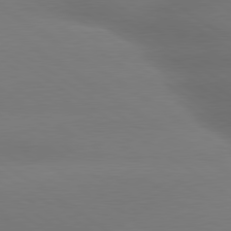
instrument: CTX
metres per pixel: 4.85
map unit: lApd
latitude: 79.5371
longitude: -134.8191
